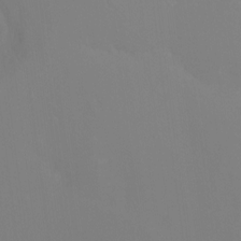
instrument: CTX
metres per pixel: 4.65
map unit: Nhu
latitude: -14.1228
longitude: -55.5938
